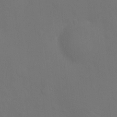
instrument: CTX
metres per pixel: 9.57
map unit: eHh
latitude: 5.4615
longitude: -69.2159
